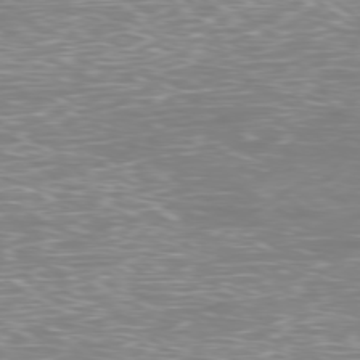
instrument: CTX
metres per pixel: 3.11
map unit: Ap
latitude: -78.8597
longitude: -61.8394
